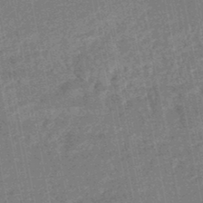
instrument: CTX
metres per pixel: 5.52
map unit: HNhu
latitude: -48.0472
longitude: 99.1620
